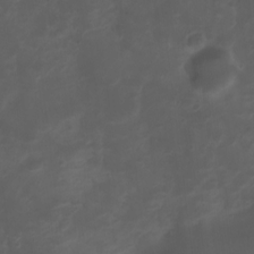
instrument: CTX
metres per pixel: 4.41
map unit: Ht
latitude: 1.7260
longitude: -22.6679
